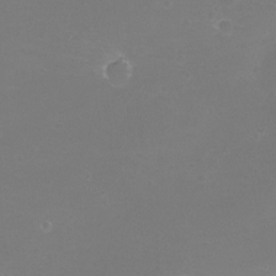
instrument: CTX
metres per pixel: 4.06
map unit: eHh
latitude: -12.3873
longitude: -60.1766
